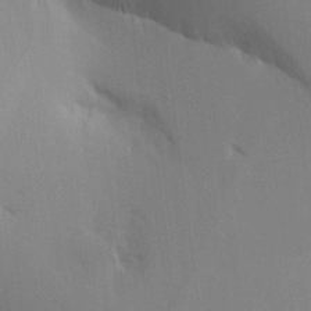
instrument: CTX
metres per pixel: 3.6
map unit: Aa
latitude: 16.5924
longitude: -148.9325
